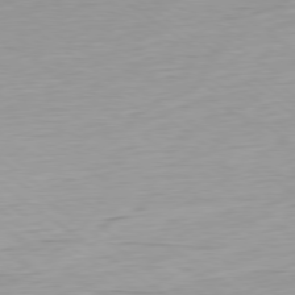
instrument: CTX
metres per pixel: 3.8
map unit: Ap
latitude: -79.4832
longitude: -55.8583
